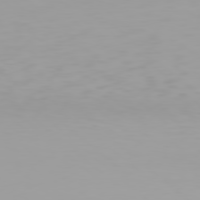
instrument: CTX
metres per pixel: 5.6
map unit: Hpe
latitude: 78.1578
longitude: -138.0822
